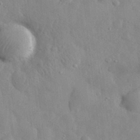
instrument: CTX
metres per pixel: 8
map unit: eHh
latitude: 31.4049
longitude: -71.9150
